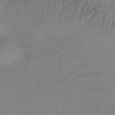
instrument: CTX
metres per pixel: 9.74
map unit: lHb
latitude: -32.1039
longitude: 64.4062
